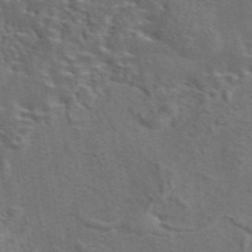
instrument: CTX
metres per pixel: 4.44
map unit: eAb
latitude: 43.6127
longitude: 111.5966
